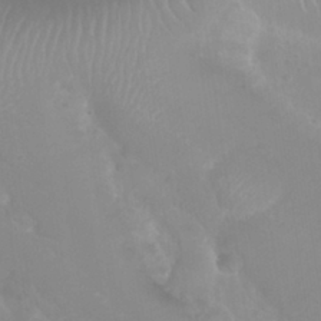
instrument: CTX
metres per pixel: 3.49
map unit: Nhu
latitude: 28.7057
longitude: -55.8394
